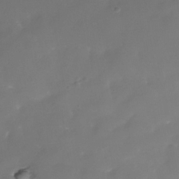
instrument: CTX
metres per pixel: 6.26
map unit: Nhe
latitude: -35.6155
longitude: -87.4048
